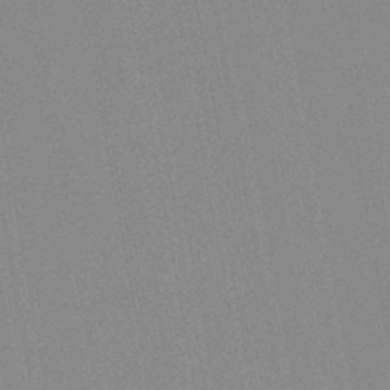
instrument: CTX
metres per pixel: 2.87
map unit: lHb
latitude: -45.7100
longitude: 69.4643
